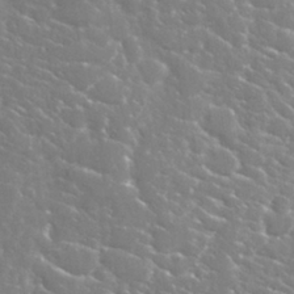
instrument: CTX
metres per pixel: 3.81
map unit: Nhu
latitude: 28.1389
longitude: -60.5923
